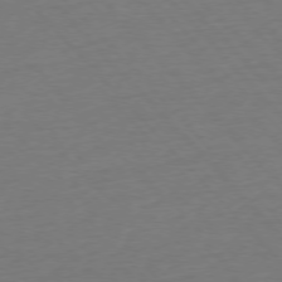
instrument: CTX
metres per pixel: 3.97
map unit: Ap
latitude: -76.7463
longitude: -93.0647
